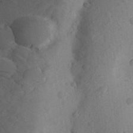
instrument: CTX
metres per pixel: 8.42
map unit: Aa
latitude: 26.9892
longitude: -144.9514
